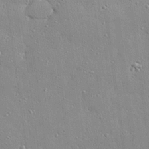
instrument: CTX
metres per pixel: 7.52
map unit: eHh
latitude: 24.0255
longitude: -89.0270
